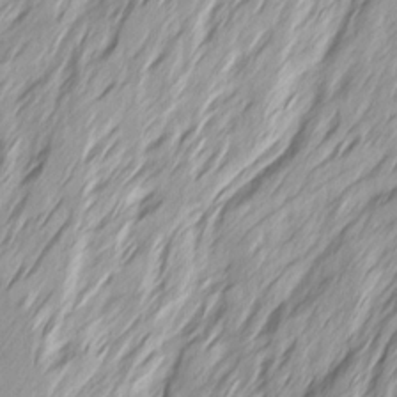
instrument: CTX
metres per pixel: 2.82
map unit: Ave
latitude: 15.0837
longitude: -136.3845
